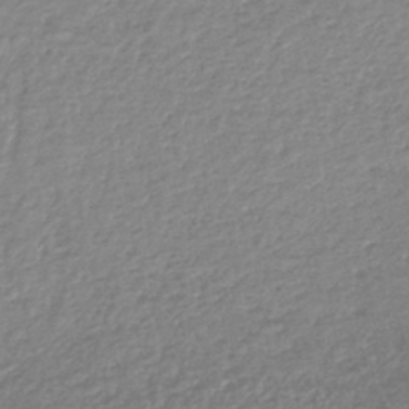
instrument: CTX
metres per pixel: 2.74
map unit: lHb
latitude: -42.0283
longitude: 68.9352
